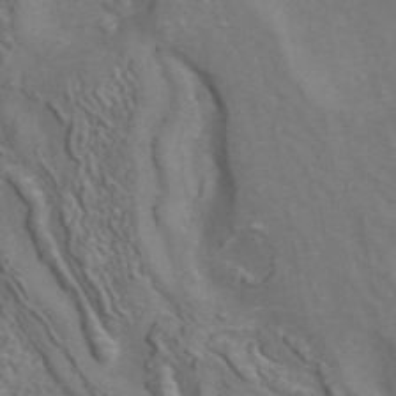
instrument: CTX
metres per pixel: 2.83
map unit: ANa
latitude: 42.4412
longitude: 30.9352
